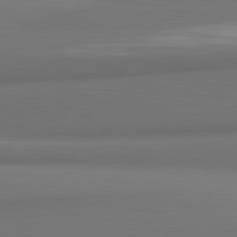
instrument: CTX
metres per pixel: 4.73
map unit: lApd
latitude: 81.9528
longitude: 170.6897
